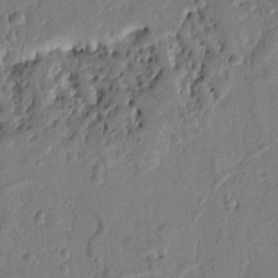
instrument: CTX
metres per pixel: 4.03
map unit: Ht
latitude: 8.8191
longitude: -77.8016
